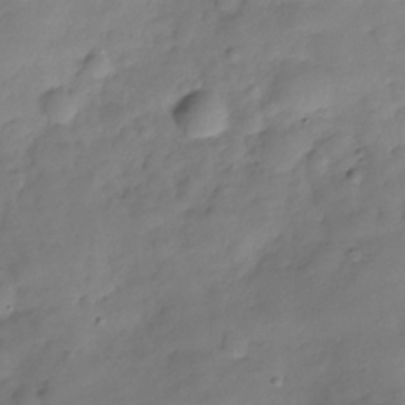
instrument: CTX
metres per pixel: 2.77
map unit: Hve
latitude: -29.4266
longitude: 94.5951
